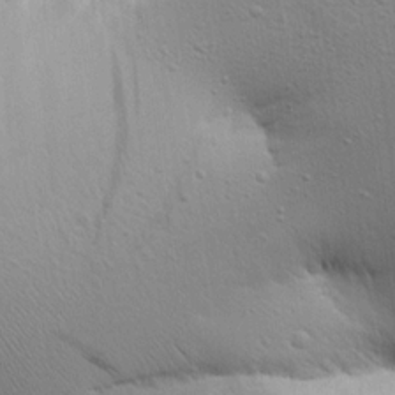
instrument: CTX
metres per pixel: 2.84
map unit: Ave
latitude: 17.9528
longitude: -141.5749
